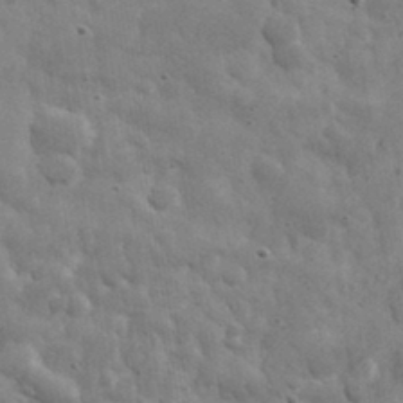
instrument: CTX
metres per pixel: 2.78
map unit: eHh
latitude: 33.8583
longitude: -69.7072
